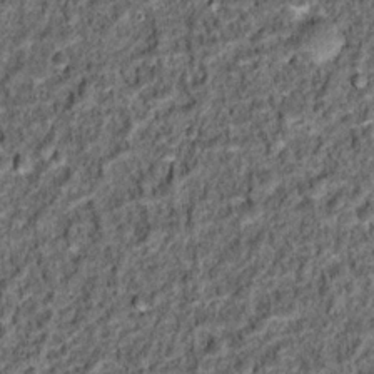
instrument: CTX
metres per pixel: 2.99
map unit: Hto
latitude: 15.4427
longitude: -35.9339
